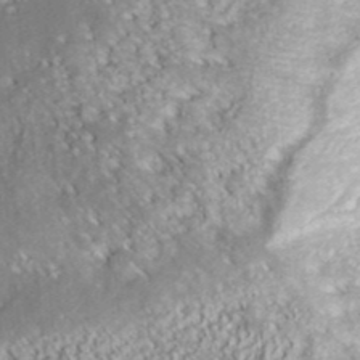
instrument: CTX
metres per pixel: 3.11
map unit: ANa
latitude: 36.6113
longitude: 18.1984
